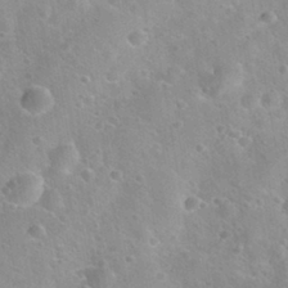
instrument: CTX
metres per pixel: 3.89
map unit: Nhu
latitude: 31.1215
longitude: -52.9514
